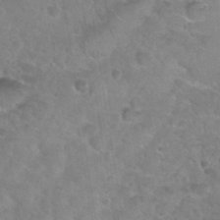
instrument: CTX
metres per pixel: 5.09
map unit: Nhu
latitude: 31.3860
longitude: -49.9717
